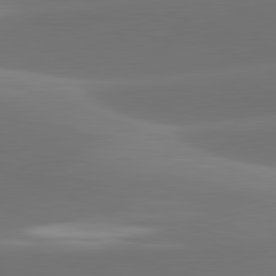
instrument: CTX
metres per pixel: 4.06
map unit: lApd
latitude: 81.8961
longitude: -161.1781
